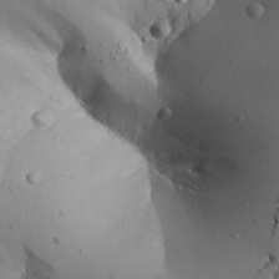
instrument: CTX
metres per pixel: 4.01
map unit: Aa
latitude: 27.1025
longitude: -128.2711
